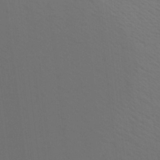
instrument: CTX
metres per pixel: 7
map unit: Aa
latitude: 22.5168
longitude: -145.1214
